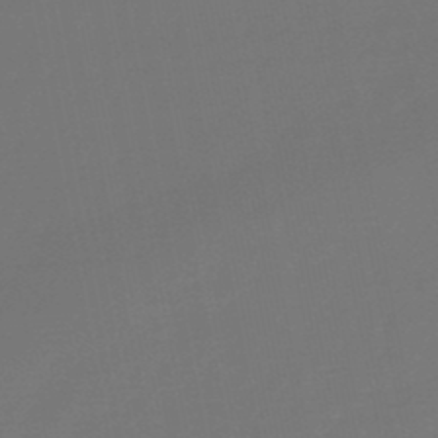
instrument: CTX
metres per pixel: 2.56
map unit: HNb
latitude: -47.9556
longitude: 57.5210
